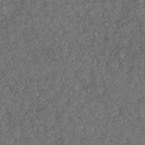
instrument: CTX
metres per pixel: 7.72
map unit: HNhu
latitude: -48.1039
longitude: 98.3117
